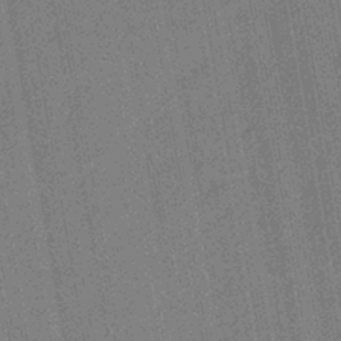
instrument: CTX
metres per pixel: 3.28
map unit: HNb
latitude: -44.3306
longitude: -37.7828
